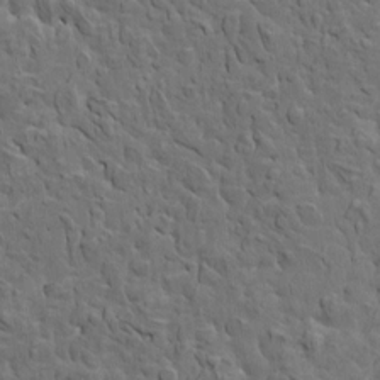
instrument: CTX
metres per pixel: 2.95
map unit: HNhu
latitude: 6.7624
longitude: -0.4601
